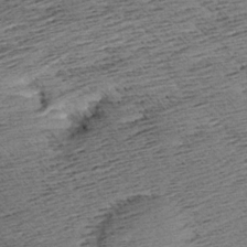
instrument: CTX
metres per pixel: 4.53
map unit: Aa
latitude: 8.0444
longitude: -140.0822
